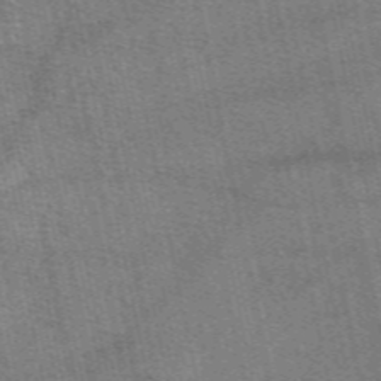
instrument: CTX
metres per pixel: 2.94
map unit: eAb
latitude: 50.1011
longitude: 107.8612
